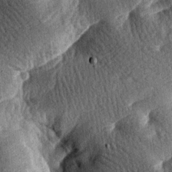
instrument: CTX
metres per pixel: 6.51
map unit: lAa
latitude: -7.9178
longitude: -127.6694
